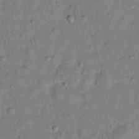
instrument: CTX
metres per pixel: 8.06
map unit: Hto
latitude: 12.5546
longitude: -36.5735
